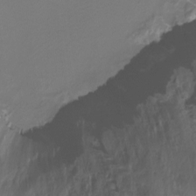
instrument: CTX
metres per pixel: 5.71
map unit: Htu
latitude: -13.2376
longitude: -46.8947
